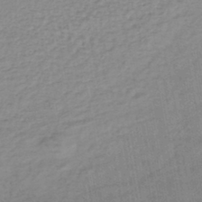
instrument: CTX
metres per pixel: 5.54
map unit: lHb
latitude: -43.2375
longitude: 72.6896
